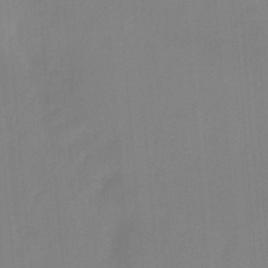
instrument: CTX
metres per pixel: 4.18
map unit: Nhu
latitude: -8.5574
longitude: -49.0458
